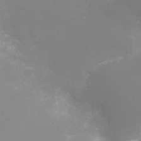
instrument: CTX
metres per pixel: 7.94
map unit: Ht
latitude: -6.8597
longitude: -20.9514
